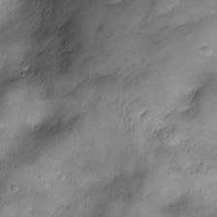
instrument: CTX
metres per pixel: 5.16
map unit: Nve
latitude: -26.7085
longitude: -148.8380
